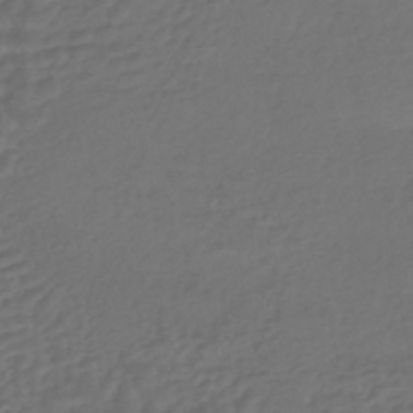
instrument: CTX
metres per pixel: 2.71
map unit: HNhu
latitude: -44.6330
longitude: 95.3509
